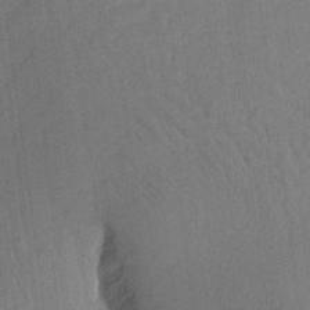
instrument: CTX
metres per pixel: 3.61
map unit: Aa
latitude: 21.5560
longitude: -140.9324
